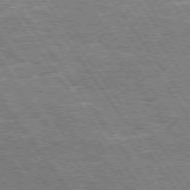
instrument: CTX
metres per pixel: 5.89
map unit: Hpe
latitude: 74.8002
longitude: -151.1592
